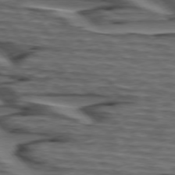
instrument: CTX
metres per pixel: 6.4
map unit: lApd
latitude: 75.4238
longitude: -71.5371
